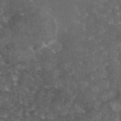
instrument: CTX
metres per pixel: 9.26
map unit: eAb
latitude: 45.1781
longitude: 116.2361
